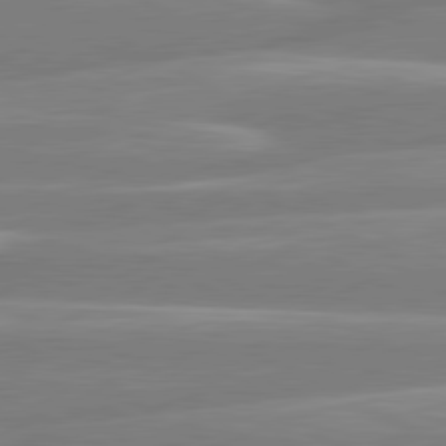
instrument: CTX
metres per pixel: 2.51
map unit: lApd
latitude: 80.8380
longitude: -134.1766
